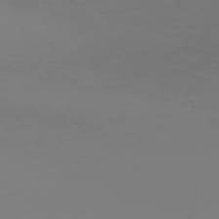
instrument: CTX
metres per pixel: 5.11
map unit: Nhu
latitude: -68.4817
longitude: 39.1242
